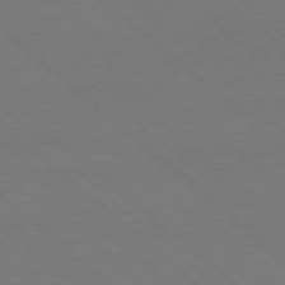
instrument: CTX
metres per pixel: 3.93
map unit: Ap
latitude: -78.0472
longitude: -84.4601
